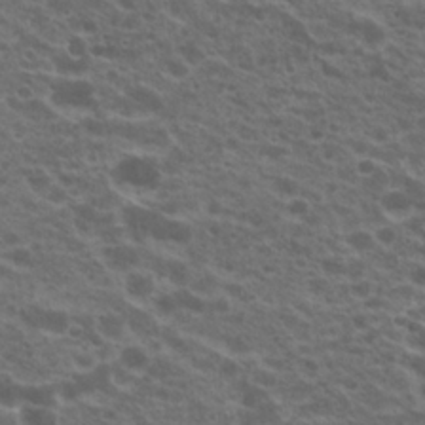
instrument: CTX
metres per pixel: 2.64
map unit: Hto
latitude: 20.4412
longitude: -36.4223
